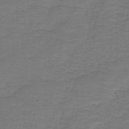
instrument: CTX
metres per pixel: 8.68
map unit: lHb
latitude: -43.1053
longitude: 56.5762
